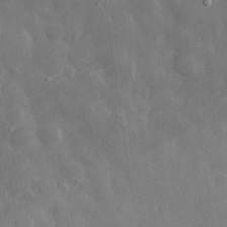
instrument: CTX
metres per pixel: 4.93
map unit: eHh
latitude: 29.6316
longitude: -78.9703
